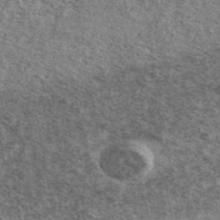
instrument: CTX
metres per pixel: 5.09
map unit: Ave
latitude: 41.1025
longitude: -108.8191
